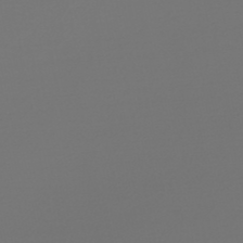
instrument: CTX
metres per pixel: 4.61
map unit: lHb
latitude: -47.6533
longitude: 62.8975
